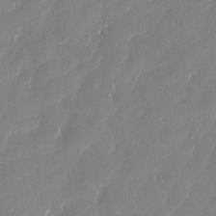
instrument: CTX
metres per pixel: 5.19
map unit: HNhu
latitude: 1.0080
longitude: -4.9892
